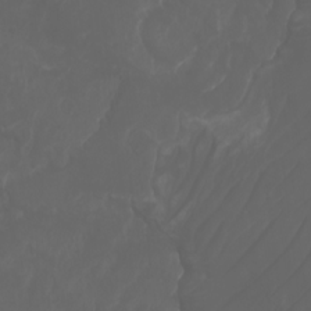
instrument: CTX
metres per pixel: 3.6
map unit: Nhu
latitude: -7.7099
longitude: -82.7057
